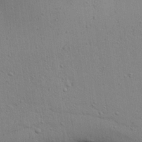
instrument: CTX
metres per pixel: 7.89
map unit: Aa
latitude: 27.3104
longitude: -129.9528
